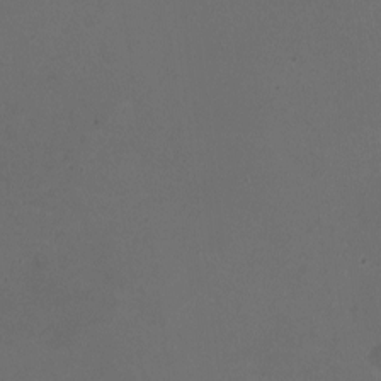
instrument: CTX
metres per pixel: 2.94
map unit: HNhu
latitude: -2.5762
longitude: -2.8758
